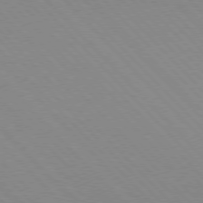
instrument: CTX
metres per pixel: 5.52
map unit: lApd
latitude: 76.0822
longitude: -85.4049
